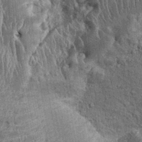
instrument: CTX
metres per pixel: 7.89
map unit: Ht
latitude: -0.5763
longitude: -13.8017
